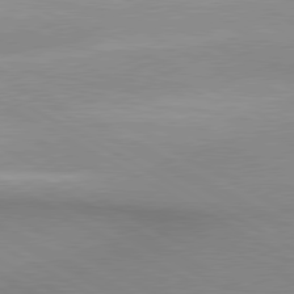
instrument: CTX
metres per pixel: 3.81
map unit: lApd
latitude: 80.2145
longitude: 135.1620
